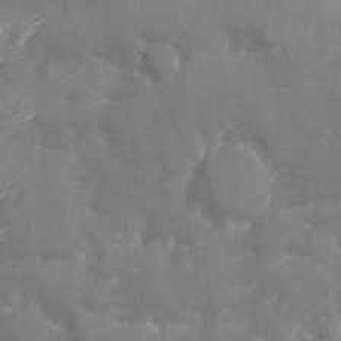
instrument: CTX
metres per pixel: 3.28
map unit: Ave
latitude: -9.1431
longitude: -117.6316
